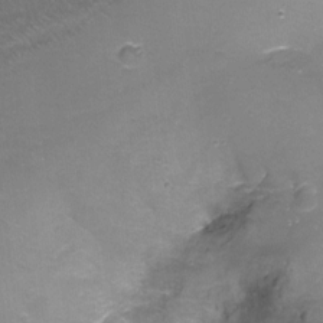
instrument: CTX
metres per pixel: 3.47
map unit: Nhu
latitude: -17.1620
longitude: -48.7246
